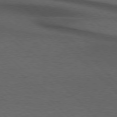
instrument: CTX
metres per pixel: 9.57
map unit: lApd
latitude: 75.5560
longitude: -83.7638
